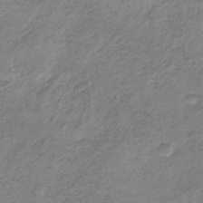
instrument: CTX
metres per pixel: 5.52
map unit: HNb
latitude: -33.0109
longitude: 60.1039
